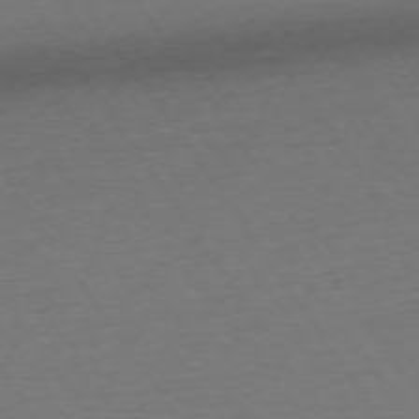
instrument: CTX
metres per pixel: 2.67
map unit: Ap
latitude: -74.4251
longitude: -85.6127
